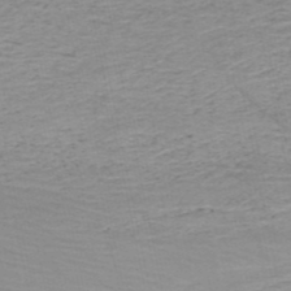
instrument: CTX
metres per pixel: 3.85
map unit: HNb
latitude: -50.7463
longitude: -51.9339
